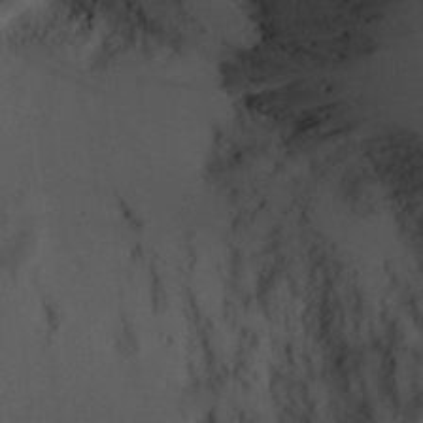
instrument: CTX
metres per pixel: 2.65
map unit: Aa
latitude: 27.8206
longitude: -135.6694
